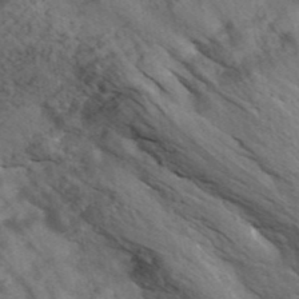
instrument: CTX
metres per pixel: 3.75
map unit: ANa
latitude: 41.6504
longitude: 16.3496
